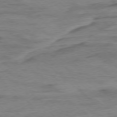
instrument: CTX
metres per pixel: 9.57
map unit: Ap
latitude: -76.6518
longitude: -77.3103
